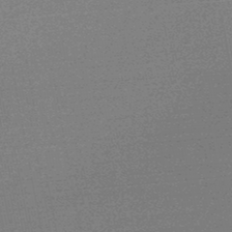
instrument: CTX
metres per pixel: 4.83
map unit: lHb
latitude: -46.2361
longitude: 58.1983
